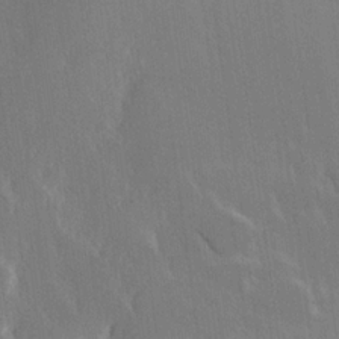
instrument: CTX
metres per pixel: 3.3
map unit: Hve
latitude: 23.0836
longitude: 146.8408
